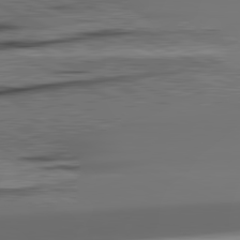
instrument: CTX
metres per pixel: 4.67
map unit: lApd
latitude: 81.7450
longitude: -145.6316
